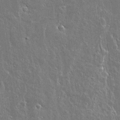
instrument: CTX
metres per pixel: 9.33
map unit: lAvf
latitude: 15.2537
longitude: -128.1389
